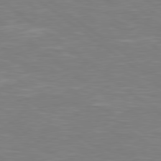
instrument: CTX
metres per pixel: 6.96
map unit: Hpe
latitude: 78.8380
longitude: -126.7813
